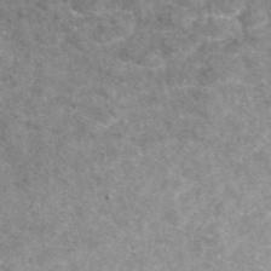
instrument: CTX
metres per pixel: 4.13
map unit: eAb
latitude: 48.2145
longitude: 111.8800
